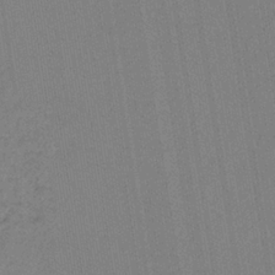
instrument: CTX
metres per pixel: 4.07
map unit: HNb
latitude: -34.6141
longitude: 54.8975
